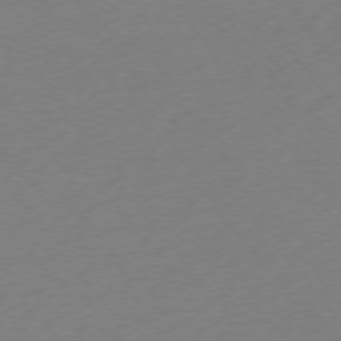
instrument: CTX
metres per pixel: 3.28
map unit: Ap
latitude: -74.8975
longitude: -71.8583
